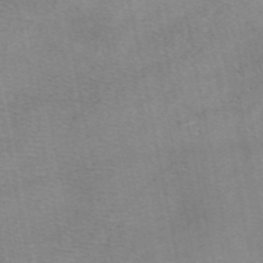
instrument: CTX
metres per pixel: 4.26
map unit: eAb
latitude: 48.3467
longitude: 103.5210
